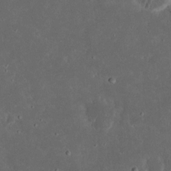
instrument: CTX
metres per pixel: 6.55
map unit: eHh
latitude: 16.8191
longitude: -73.6694
